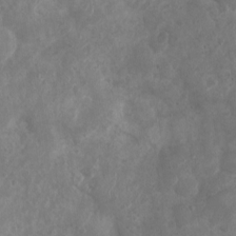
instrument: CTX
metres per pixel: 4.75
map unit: Nhu
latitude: 6.8191
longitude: -18.7813
